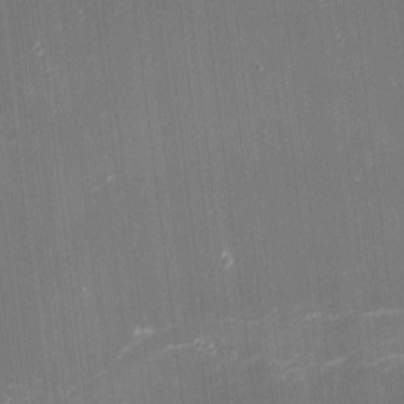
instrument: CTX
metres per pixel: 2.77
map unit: eHh
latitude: -1.8423
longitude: -80.4979
